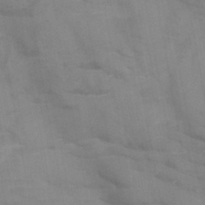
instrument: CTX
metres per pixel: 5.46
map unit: HNb
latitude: -46.3117
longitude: -47.6127
